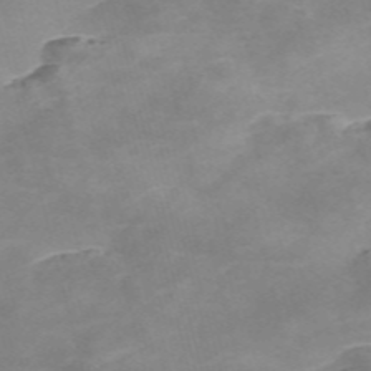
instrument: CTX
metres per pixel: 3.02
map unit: Nve
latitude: -57.8989
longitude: 59.5399
